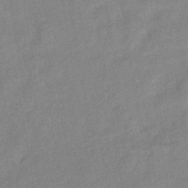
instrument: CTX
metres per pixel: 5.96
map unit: eHb
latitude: -40.4818
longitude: 79.5210
